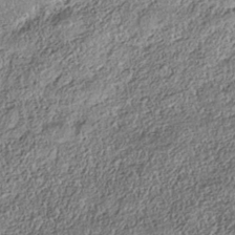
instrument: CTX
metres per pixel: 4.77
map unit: Nhe
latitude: -38.3306
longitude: 137.6155
